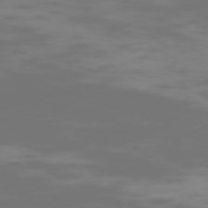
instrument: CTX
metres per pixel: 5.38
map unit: Hpe
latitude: -74.4818
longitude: 6.3873
